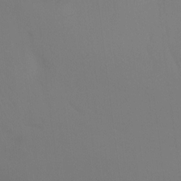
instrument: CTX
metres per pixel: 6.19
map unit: Ht
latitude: -8.8975
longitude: -28.5168
